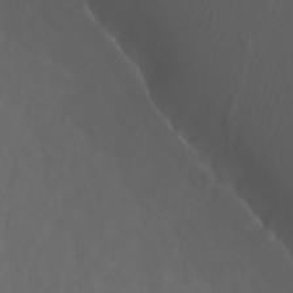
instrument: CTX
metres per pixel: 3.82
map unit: eHh
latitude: -7.1431
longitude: -75.5371
